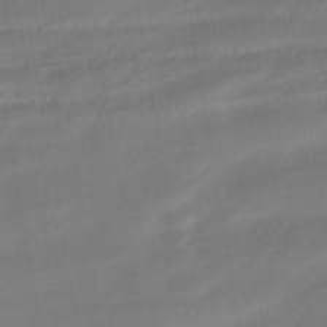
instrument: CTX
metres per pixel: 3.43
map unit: HNhu
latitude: -42.1605
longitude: 104.7463
